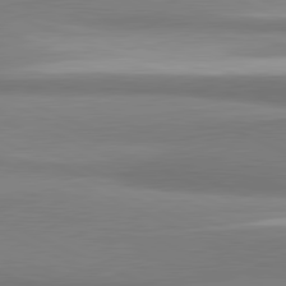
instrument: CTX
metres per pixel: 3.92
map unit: lApd
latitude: 81.4804
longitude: 166.3684
